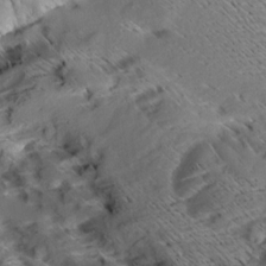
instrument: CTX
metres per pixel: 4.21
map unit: Aa
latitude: 9.1214
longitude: -141.3859
